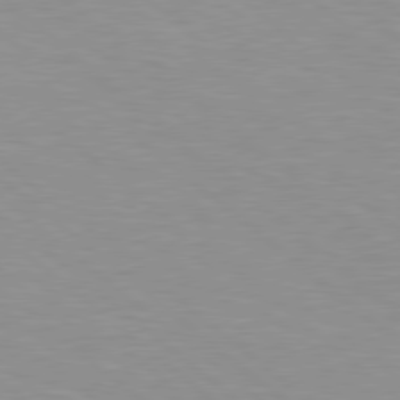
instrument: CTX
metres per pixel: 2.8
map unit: Hpe
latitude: 78.5357
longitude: -150.9324
